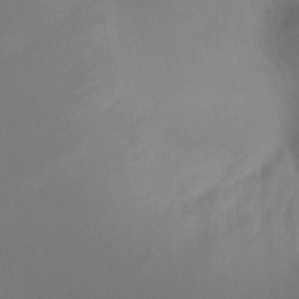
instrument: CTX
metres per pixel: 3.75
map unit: Ht
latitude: -9.9178
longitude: -33.5749
